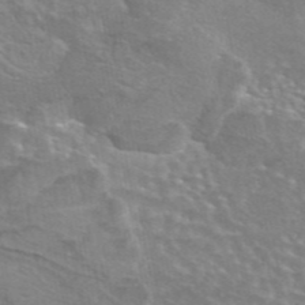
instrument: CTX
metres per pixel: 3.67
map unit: eAb
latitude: 45.1403
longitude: 106.5196
